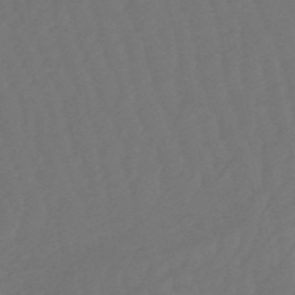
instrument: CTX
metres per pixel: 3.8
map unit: lHb
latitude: -50.7841
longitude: 81.3321
